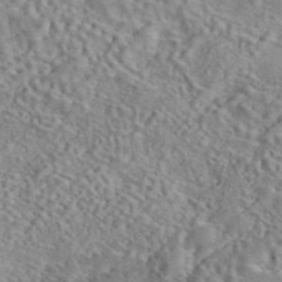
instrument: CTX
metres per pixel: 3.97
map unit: eAb
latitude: 42.0822
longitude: 110.7085
